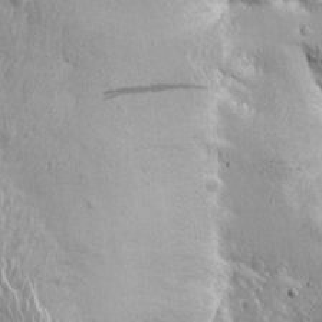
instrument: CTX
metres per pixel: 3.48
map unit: Aa
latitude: 13.6505
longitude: -141.4426
